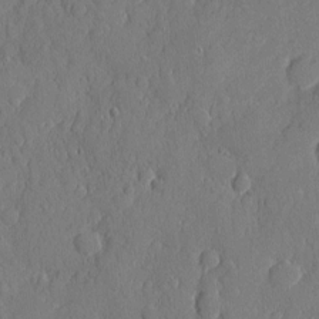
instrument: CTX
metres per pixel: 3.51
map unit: eHh
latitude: 5.8772
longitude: -75.0836
